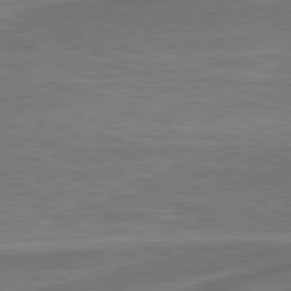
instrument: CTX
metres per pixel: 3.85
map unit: lApd
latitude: 79.6883
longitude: 171.6344
